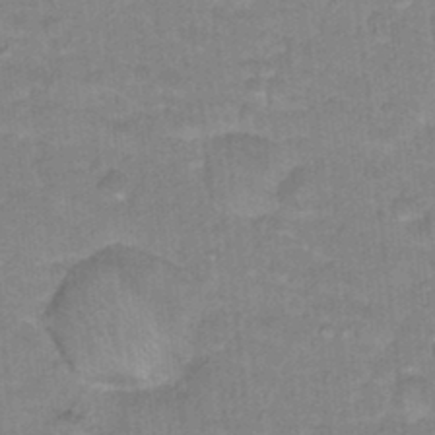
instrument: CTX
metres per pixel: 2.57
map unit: Hto
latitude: 17.3104
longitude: -34.8758
